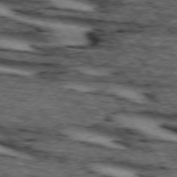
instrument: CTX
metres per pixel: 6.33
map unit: lApd
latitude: 74.1011
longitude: -73.0459
